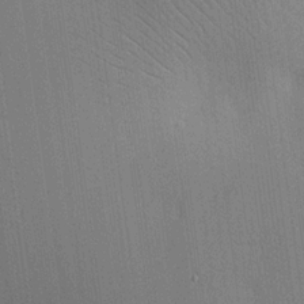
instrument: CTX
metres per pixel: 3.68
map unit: HNhu
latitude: 13.0270
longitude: 9.9367
